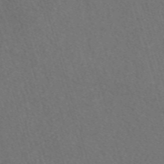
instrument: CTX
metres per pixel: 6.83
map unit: eAb
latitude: 47.8584
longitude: 117.7477
